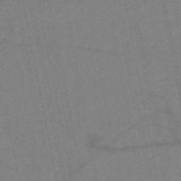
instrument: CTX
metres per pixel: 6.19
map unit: HNb
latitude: -55.6722
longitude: -39.7638
